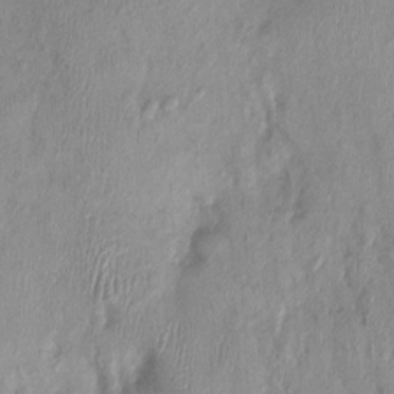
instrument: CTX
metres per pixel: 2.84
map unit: Nhu
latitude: -0.3685
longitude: -15.3671
